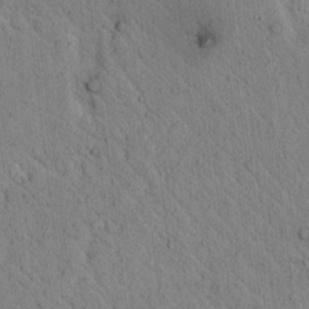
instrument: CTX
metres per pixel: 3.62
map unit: lAvf
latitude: 7.0647
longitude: 160.5574
